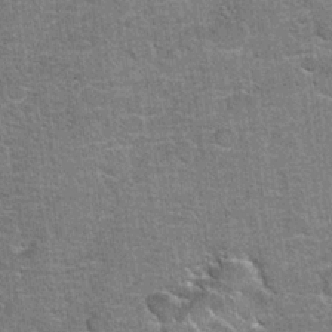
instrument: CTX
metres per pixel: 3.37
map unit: Hto
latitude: 19.9339
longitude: -49.1403
